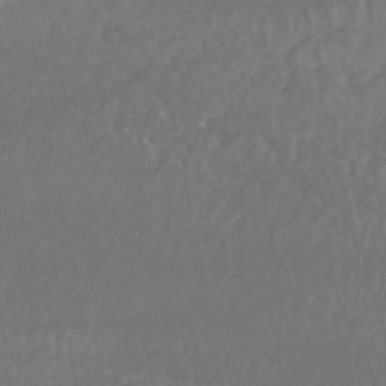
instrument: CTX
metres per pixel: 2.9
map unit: HNhu
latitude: -48.2551
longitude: 98.1984
